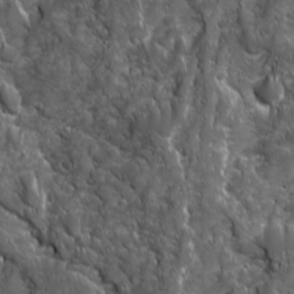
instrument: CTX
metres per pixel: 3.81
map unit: Ave
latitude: 16.0822
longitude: -132.8947
